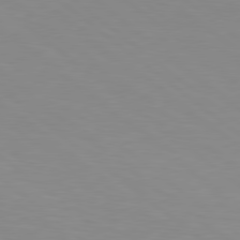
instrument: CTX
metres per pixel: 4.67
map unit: lApd
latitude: 78.9703
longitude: -176.8758
